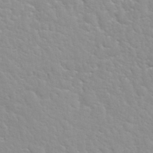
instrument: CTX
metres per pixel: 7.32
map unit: Hto
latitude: 32.5924
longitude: -51.0080
